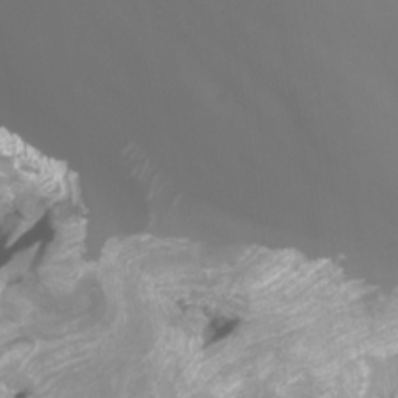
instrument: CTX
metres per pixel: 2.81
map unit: Htu
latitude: -10.3117
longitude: -74.9703
